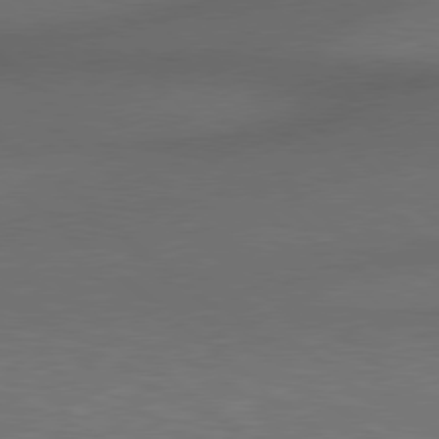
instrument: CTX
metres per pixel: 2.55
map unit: lApd
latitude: 78.7624
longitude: -177.8961
